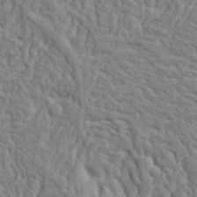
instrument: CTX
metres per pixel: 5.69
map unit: Ht
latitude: 8.7057
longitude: -77.0080
